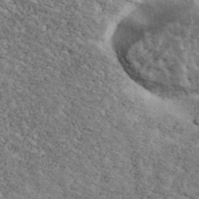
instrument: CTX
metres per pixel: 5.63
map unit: Ave
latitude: 41.0836
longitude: -108.9702
